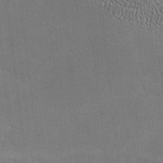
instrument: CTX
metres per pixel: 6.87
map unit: lHvf
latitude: -8.8786
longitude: -100.7057
